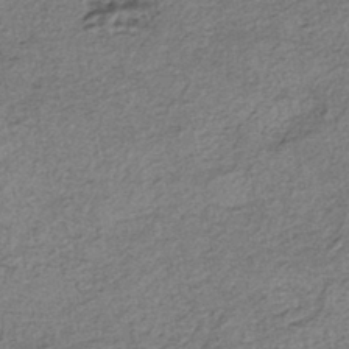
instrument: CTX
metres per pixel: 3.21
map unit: eHh
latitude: -42.6896
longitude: 120.1983
